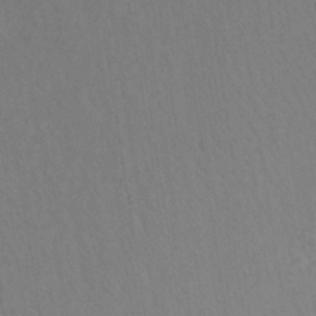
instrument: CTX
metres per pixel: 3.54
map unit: lHb
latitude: -35.2376
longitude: 64.1039
